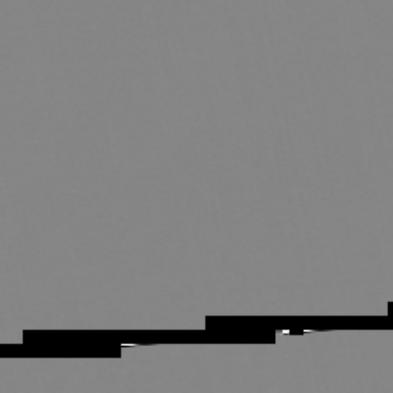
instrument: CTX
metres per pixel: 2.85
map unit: eHb
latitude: -49.2754
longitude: 84.9541
